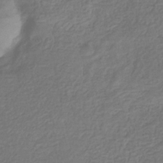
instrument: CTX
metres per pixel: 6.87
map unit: eHb
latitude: -31.5399
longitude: 73.0675
